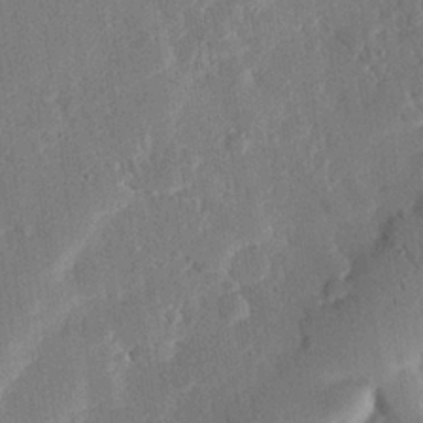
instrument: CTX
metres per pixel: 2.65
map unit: eHh
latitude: 25.5182
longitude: -80.9892
